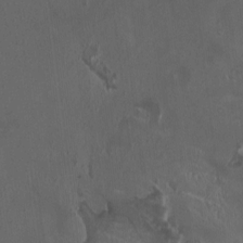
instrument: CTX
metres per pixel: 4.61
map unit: HNhu
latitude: 1.6316
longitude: -3.8961
